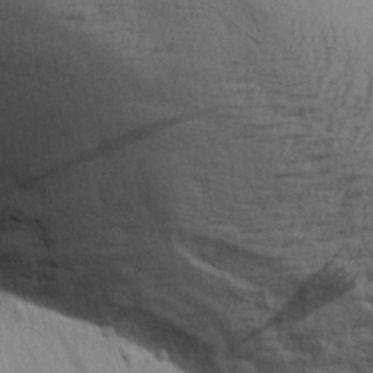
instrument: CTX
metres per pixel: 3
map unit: Aa
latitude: 30.3090
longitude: -135.5560
